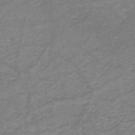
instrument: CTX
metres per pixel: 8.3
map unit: eHh
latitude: -44.7463
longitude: -30.5357
